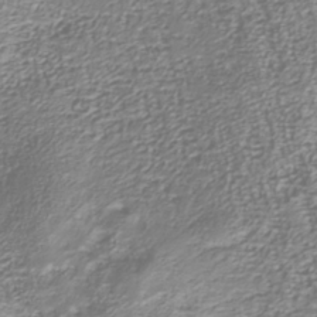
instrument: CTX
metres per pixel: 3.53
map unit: Nhu
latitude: -38.9164
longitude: -81.7450
